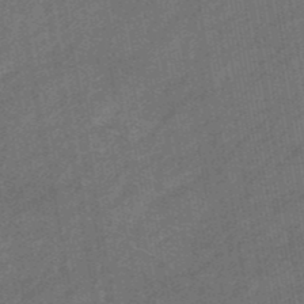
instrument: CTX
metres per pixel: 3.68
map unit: eHb
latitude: -43.1431
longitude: 87.1998
